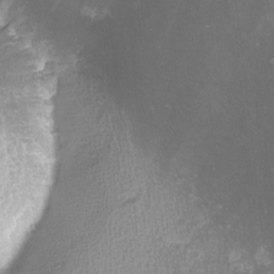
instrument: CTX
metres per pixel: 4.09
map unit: lHvf
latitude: -13.9556
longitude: -99.2159
